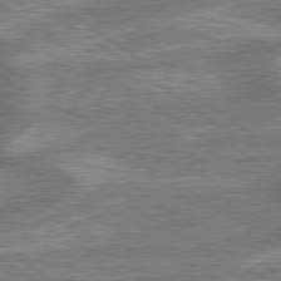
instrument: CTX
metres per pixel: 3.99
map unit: lApd
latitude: 79.4805
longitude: -171.3293
